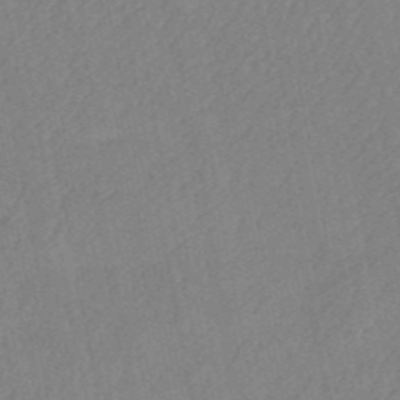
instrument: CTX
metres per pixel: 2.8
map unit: HNb
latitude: -52.3495
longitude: -50.3278
